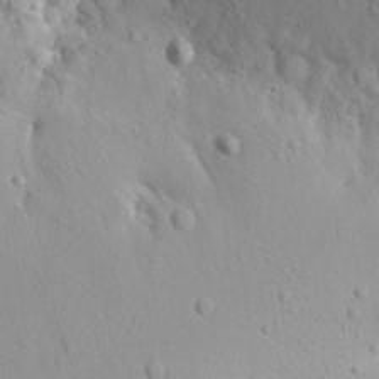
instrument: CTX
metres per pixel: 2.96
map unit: Aa
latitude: 12.8758
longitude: -142.7246
